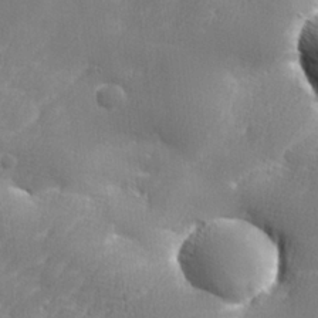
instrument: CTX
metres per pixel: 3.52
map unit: lHvf
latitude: 24.5734
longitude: 141.2187
